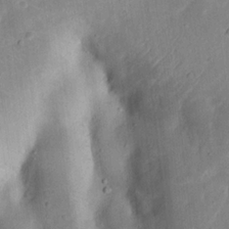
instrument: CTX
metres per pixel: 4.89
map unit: Nhu
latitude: 18.6679
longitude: -74.2712
